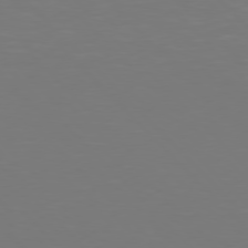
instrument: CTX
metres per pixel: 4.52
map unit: Hpe
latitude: 76.7435
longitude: -171.0836
